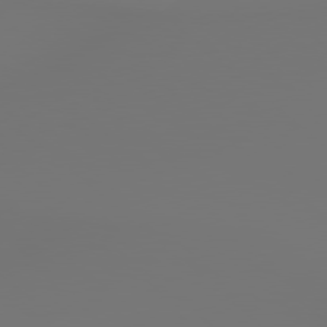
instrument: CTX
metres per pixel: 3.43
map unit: lApd
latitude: 78.8947
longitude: 178.7085
